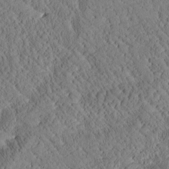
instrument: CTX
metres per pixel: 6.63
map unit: Htu
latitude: 0.4601
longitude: 176.5763
